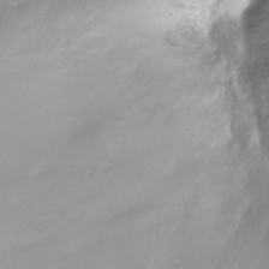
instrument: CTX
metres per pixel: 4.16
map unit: Nhe
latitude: -33.0109
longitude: -88.8569
